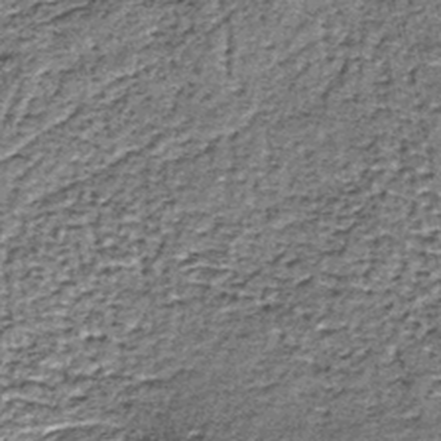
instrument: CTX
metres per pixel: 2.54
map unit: lHb
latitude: -39.8422
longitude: 65.2187
